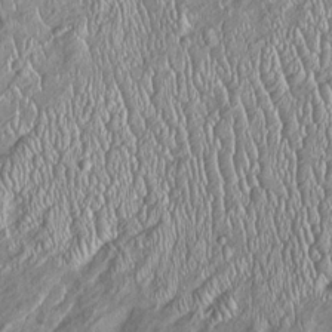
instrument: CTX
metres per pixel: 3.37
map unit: Htu
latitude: -5.5777
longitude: 157.1242
